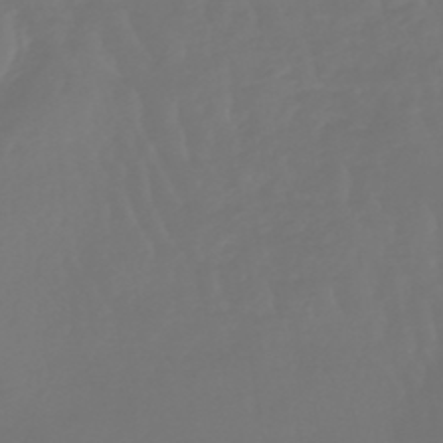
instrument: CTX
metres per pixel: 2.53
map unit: lHb
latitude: -47.1053
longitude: 79.5210
